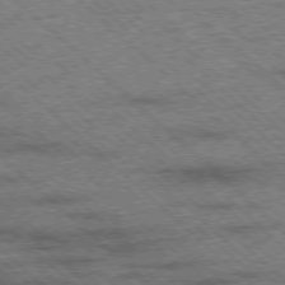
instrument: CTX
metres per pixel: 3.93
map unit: Ap
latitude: -78.2550
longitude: -49.6316
